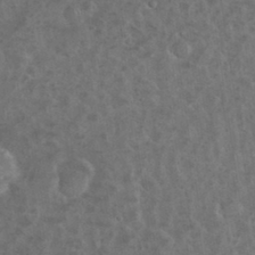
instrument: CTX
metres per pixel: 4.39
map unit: eHh
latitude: 35.0647
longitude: -60.6868
